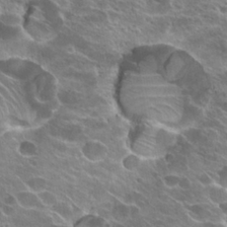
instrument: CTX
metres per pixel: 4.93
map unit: Hto
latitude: 24.5167
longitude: -41.5182
